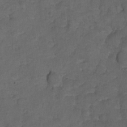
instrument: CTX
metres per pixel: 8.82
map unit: Hto
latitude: 4.9892
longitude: -31.7072
